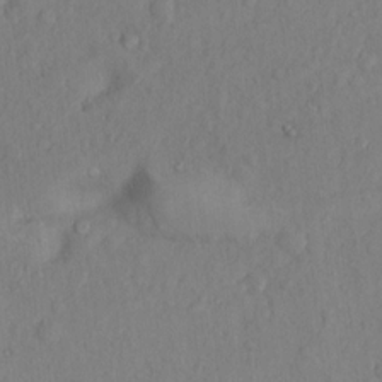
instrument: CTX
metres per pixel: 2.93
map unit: Hto
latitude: 14.0633
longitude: -29.4237
